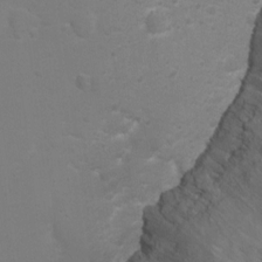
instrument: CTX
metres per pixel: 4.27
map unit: Ht
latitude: 2.6868
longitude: -28.5734
